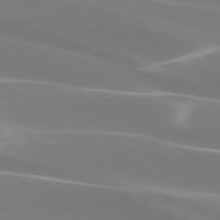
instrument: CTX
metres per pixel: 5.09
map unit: lApd
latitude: 75.8772
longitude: -63.2915
